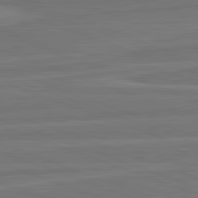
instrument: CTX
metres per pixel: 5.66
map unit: lApd
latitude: 82.3467
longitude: -175.4238
